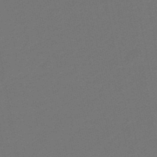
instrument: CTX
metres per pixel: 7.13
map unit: HNb
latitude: -47.9556
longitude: 56.1983
